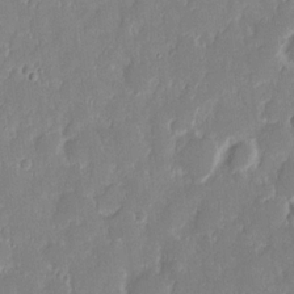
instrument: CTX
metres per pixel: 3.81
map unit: eHh
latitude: 14.5168
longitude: -72.3657
